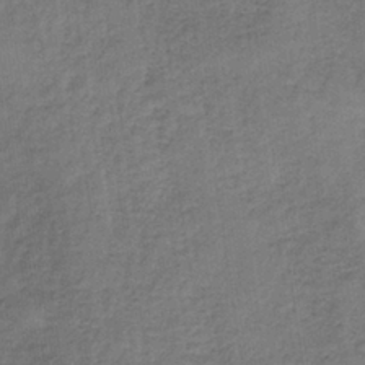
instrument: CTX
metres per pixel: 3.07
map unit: HNb
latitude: -35.7289
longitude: 57.3698
